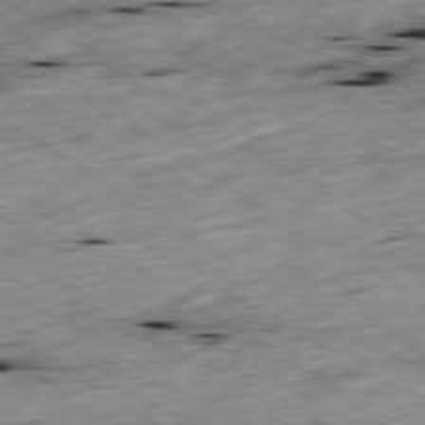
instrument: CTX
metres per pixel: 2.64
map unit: Ap
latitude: -79.8422
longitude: -90.3278
